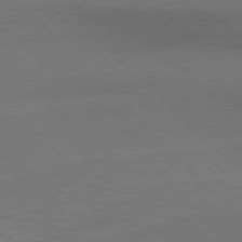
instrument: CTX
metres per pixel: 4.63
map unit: Hpe
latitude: 77.1214
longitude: -156.2522
